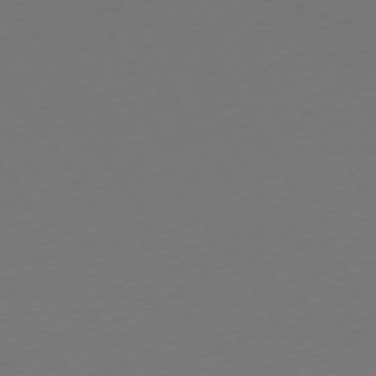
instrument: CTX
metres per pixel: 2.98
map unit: Ap
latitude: -74.2740
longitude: -68.6680
